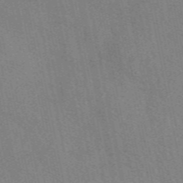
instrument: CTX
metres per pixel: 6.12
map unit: eAb
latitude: 50.1766
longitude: 116.5951
